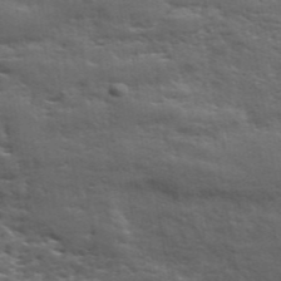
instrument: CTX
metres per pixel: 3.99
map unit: ANa
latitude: 47.7828
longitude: -76.3467
